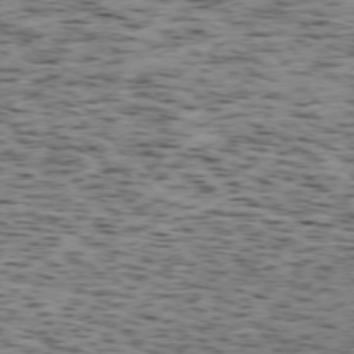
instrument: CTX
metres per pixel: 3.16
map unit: Ap
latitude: -75.8990
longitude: -61.6694
